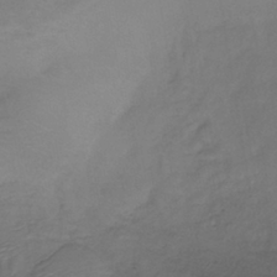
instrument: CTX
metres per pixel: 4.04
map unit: lHb
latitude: -39.6911
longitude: 75.0676
